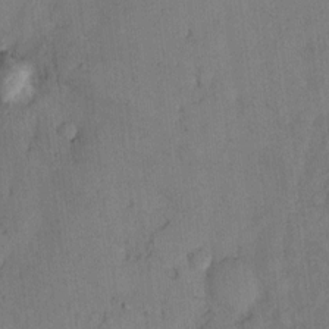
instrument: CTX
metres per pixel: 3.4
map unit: Hto
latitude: 8.8947
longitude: -58.4412
